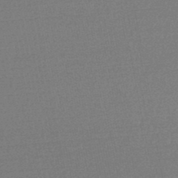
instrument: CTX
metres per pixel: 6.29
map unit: lHb
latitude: -48.1228
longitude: 63.1242
